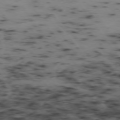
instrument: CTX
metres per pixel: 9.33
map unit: Hpe
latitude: -74.3496
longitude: 2.6896
